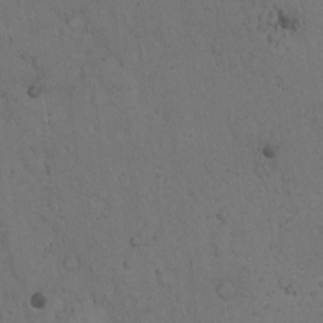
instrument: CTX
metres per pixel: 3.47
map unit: Hto
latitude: 13.7450
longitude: -56.0255
